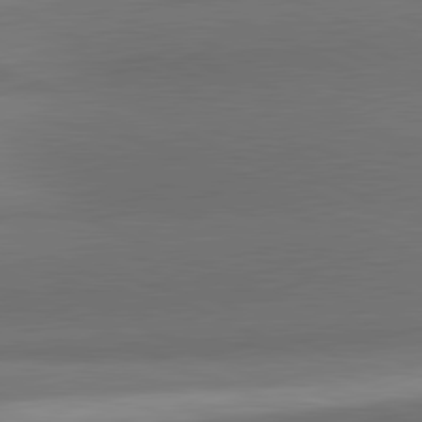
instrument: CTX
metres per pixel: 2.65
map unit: lApd
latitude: 81.2537
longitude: 139.2187
